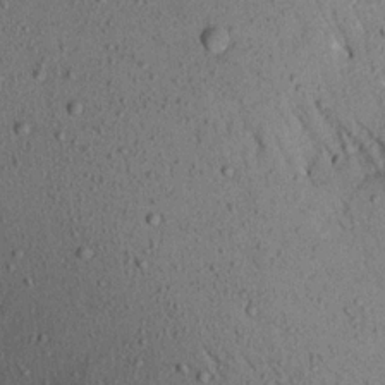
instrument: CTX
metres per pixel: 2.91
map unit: Aa
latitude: 18.4223
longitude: -147.5372
